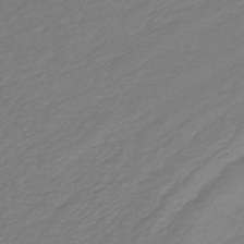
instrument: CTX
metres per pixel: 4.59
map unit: lHb
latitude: -43.2375
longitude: 70.4440
